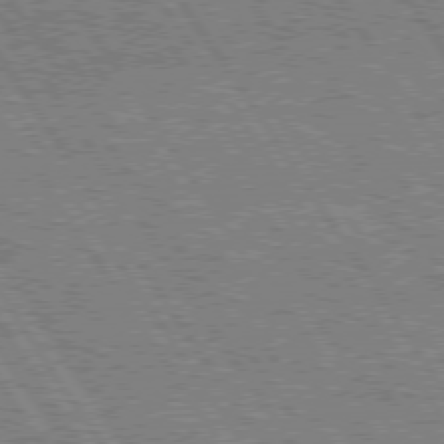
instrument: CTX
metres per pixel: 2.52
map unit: Hpe
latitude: 75.1025
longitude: -155.4048
